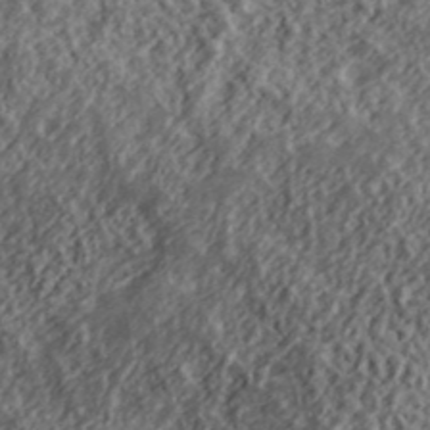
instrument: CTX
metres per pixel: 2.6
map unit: lHvf
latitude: 40.0444
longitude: -88.6491
